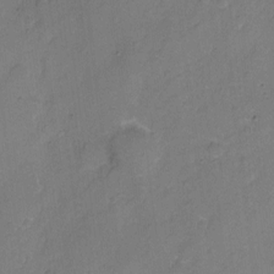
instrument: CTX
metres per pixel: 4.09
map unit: Hto
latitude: 4.3656
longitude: -61.1781
